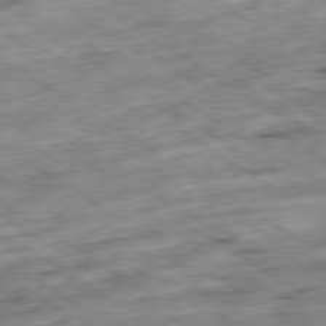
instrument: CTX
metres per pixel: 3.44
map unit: Ap
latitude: -79.8800
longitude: -51.2348
